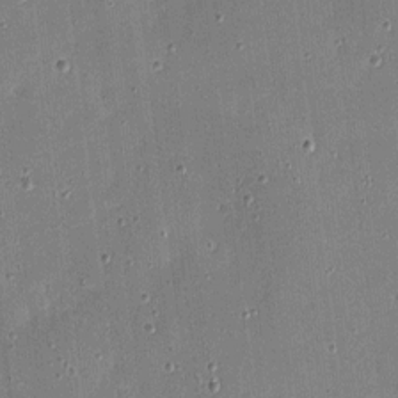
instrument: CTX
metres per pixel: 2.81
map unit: eHh
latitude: 4.1011
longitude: -70.9514
